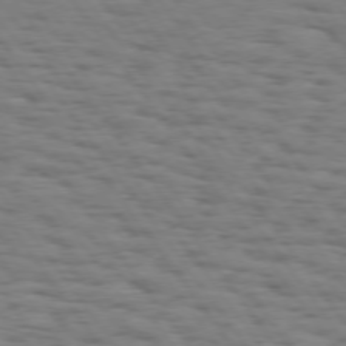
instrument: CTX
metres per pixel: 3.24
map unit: Hpe
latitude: 74.0444
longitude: -133.1970
